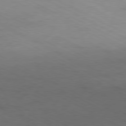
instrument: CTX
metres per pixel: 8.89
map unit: Hpe
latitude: -81.1809
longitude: 18.0283
